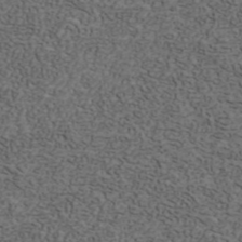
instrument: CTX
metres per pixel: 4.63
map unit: ANa
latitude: 42.2523
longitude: 29.5399
